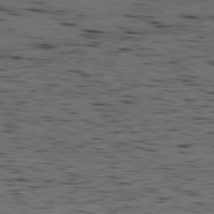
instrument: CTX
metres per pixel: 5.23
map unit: Ap
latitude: -79.5021
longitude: -100.7246
